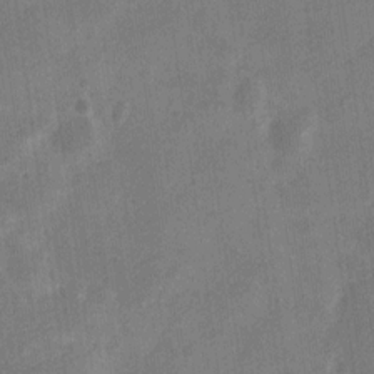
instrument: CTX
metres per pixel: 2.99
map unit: Nve
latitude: -24.7841
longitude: 106.5763
